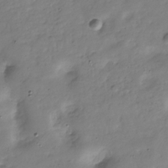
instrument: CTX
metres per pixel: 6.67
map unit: Hve
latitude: -30.5951
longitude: 90.2362
